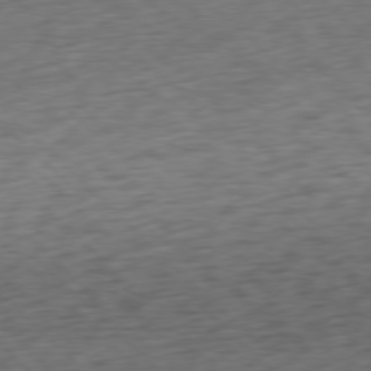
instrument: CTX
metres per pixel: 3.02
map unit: Ap
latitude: -77.9367
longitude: -72.0444
